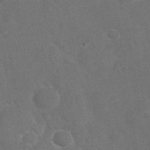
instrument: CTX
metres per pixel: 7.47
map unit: Nhu
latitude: -29.8800
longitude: -61.8394
